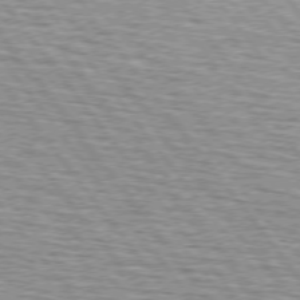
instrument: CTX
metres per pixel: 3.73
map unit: lApd
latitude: 74.6302
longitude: -76.1766
